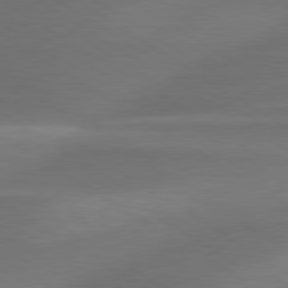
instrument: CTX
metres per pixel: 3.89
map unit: lApd
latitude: 79.5560
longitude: -87.8961
